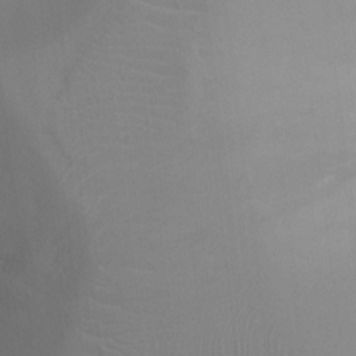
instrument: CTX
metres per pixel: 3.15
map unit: Ht
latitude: -4.6140
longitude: -25.6882
